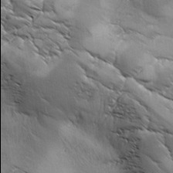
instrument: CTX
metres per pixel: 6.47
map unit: Ave
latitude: 1.2915
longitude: -113.9906
